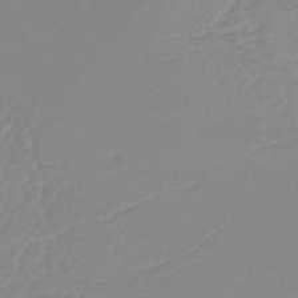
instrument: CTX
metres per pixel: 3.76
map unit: lHb
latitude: -44.1606
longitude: 78.2361
